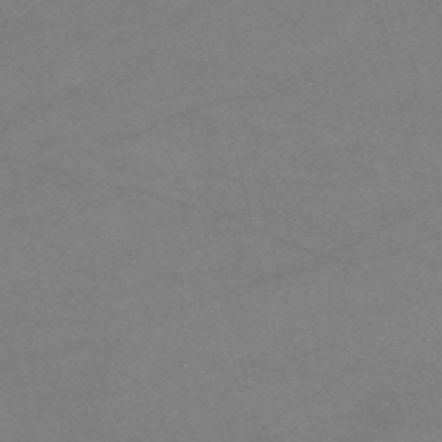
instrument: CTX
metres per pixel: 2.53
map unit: HNb
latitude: -53.1998
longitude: -46.0633
